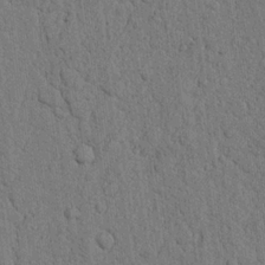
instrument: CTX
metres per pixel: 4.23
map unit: Nhu
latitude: 20.3845
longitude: -76.0255
